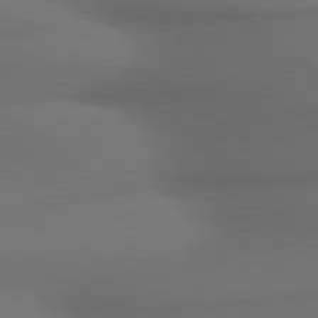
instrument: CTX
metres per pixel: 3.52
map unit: lApd
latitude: 79.9717
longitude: -173.7071
